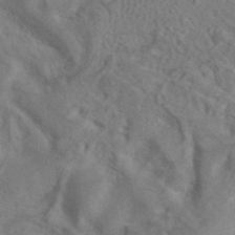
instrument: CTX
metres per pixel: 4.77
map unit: ANa
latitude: 39.8394
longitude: 29.4077
